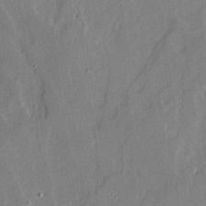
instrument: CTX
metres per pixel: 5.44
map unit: Ave
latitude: 18.2900
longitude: -128.3089
